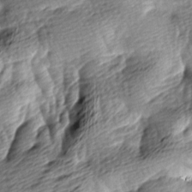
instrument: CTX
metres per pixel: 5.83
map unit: lAa
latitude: -9.1431
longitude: -126.3278
